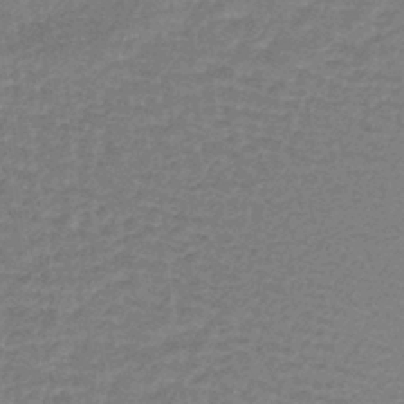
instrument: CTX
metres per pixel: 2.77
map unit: lHb
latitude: -40.3495
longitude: 63.1242
